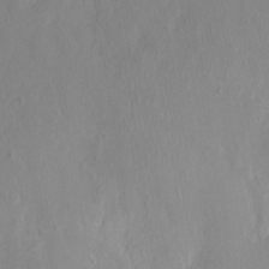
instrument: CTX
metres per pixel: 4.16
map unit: Nhu
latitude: 2.8947
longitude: -15.2159
